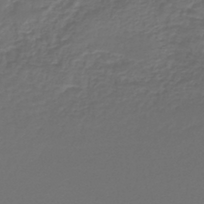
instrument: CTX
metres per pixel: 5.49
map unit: lHb
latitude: -42.9730
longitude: 61.6344
